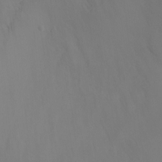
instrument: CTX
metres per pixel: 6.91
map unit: Ht
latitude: 0.9891
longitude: -20.7813
